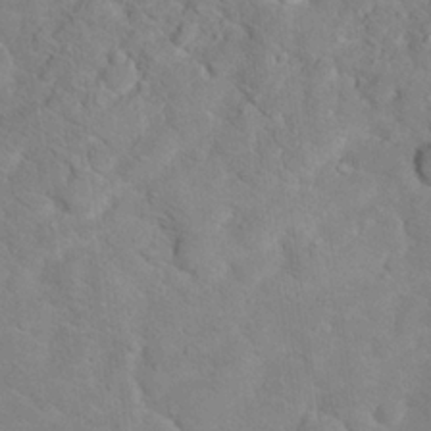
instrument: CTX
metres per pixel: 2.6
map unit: Hto
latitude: 18.1200
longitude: -38.1200
